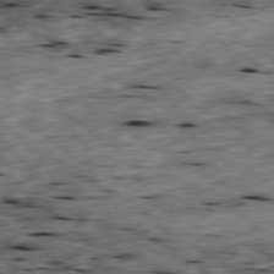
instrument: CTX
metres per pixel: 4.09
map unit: Ap
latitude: -79.5966
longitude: -90.4034
